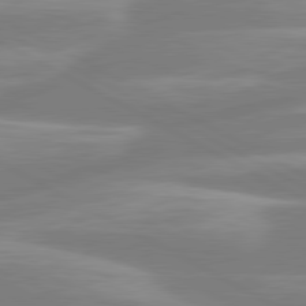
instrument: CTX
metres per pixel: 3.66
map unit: lApd
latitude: 80.6301
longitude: -134.1955
